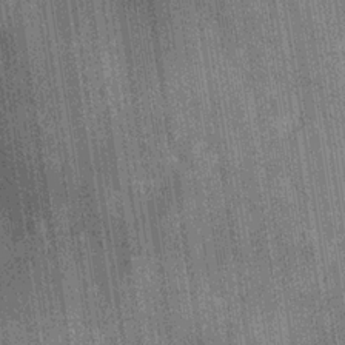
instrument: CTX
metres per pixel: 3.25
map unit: Hve
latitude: -29.9745
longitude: 92.1984
